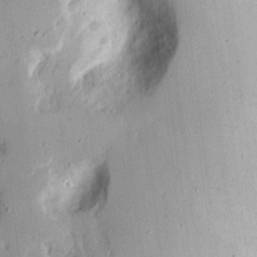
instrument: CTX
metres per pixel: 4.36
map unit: eHh
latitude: 17.7450
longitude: -72.8569
